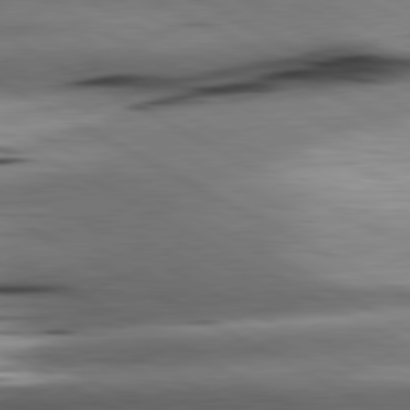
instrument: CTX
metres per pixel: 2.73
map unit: lApd
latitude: 80.8569
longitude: -162.3657
